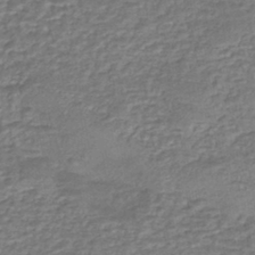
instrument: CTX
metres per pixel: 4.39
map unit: eHh
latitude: -43.6532
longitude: 121.4454
